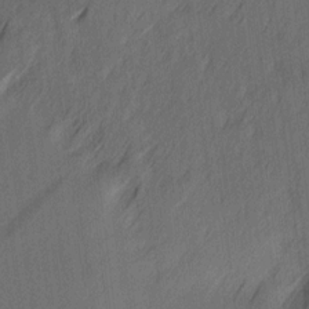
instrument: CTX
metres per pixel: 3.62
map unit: Ave
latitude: 13.6883
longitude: -106.6490
